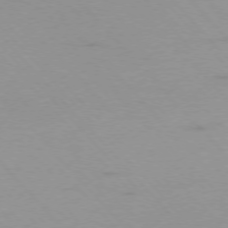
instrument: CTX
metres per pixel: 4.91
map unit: Ap
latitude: -76.5196
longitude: -70.0255
